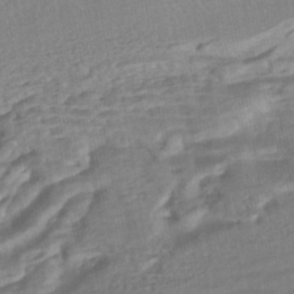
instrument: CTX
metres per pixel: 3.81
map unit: HNhu
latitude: -45.7667
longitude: 101.9367
